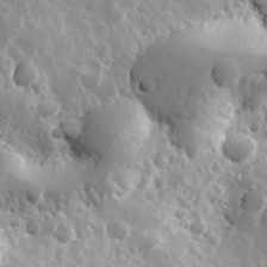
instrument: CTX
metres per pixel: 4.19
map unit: Hve
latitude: 24.4034
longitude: 146.0850
